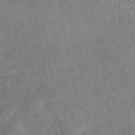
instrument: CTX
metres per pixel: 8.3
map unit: eAb
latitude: 45.4615
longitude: 107.4833
